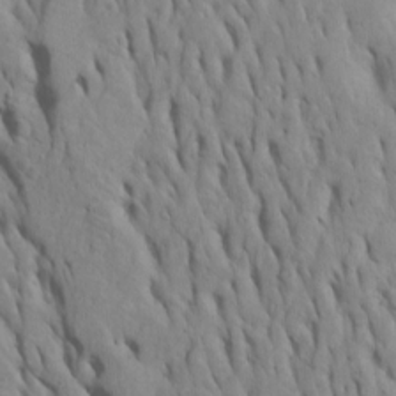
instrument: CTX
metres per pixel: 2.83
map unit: Htu
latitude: -8.1417
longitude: 145.0109
